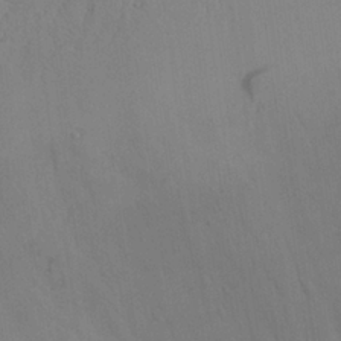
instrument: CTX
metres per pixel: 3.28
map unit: Aa
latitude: 25.8394
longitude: -129.1025
